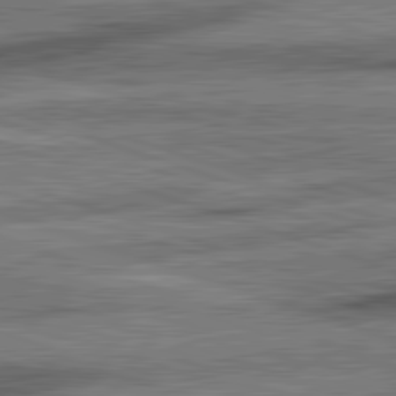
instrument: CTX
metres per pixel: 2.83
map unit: lApd
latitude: 82.3845
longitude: -163.9150
